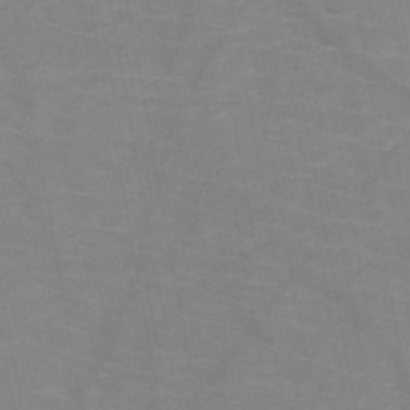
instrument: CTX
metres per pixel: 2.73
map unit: HNb
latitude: -47.6344
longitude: -47.6127
